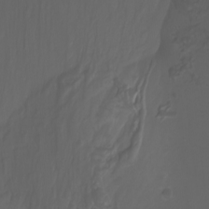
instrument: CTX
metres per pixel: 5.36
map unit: Nhu
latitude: -8.4062
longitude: -79.4805
